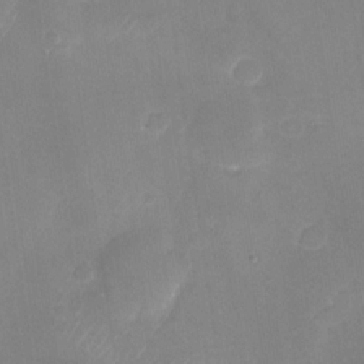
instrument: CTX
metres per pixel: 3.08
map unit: Nhu
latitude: -28.4251
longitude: -62.7813
